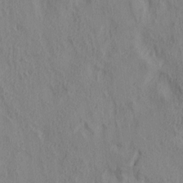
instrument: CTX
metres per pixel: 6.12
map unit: lAa
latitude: 4.8569
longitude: -114.1577
